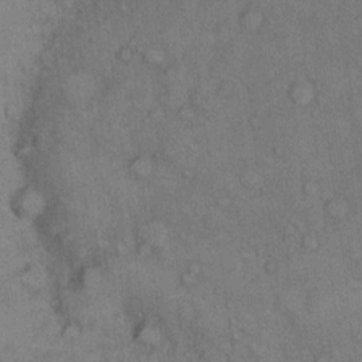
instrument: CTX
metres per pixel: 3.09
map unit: Hto
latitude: 10.4034
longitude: -59.4804
